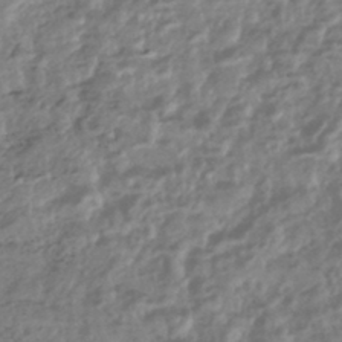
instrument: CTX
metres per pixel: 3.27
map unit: HNhu
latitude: -44.2551
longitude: 97.7478
